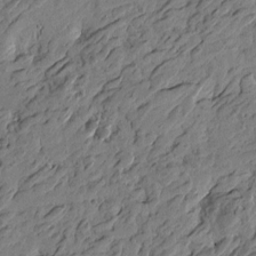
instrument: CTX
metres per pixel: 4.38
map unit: Htu
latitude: -3.7288
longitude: -179.5371
